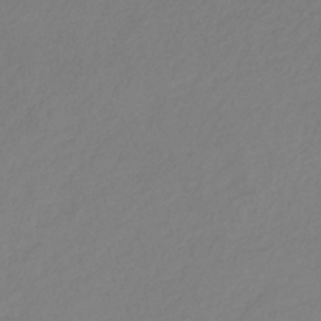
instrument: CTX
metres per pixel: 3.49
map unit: HNhu
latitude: -29.4077
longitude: 66.1417
